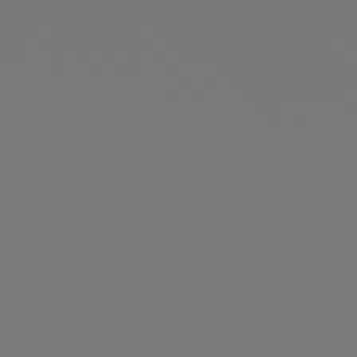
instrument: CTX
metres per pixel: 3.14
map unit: Hpe
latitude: 76.4412
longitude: -136.7624
